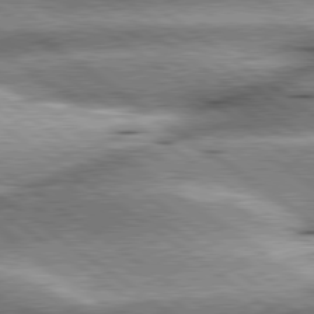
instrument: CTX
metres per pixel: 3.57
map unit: lApd
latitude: 79.9906
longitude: -140.4601
